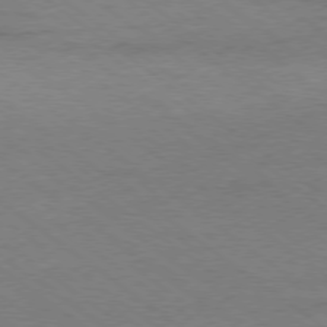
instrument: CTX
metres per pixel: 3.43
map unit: Hpe
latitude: -78.8975
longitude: -14.6302
